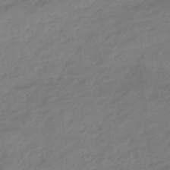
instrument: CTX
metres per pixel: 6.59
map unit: HNhu
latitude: -43.1431
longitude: 95.9178
